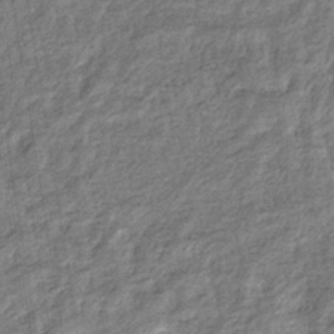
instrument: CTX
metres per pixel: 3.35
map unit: eHb
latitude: -36.6329
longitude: 79.8044
